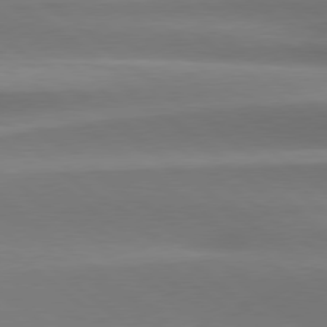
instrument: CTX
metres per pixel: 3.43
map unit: Hpe
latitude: 78.8002
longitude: -133.1781
